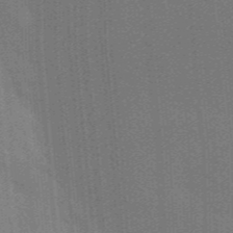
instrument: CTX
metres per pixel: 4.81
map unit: Aa
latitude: 32.5924
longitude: -143.1025
